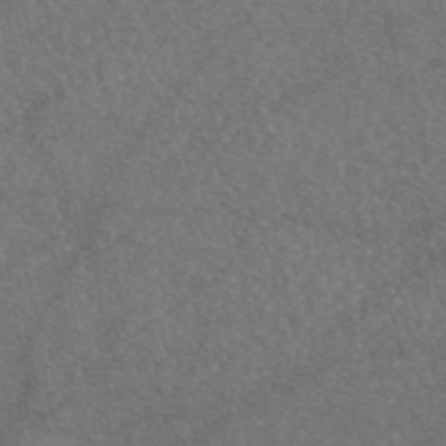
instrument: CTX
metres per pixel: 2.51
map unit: eAb
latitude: 47.3104
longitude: 110.3873
